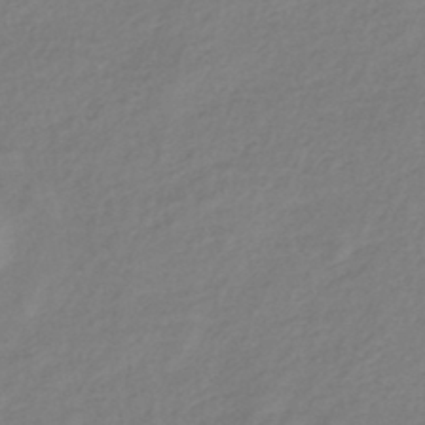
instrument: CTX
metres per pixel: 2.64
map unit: eHb
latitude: -42.0283
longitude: 81.9367
